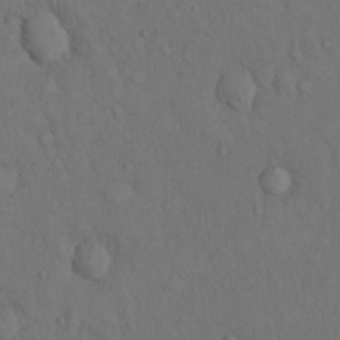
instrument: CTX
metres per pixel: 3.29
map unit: Hto
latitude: 14.7058
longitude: -61.9717
